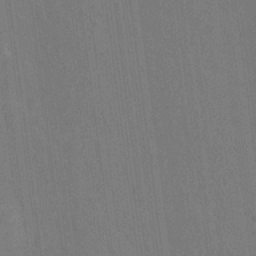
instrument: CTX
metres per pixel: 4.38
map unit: Hto
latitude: 14.5924
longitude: -36.2334
